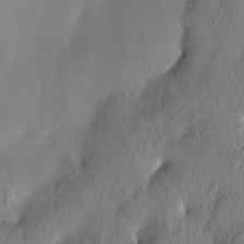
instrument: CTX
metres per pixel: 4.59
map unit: HNhu
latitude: 3.5749
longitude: -5.4426
